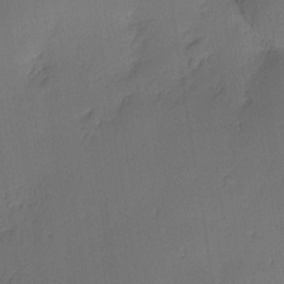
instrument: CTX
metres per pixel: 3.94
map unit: Nhu
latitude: 2.6490
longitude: -75.7072
